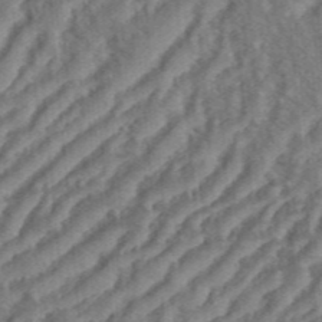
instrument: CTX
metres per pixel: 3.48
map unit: eHh
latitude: 36.4223
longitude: -134.1200
